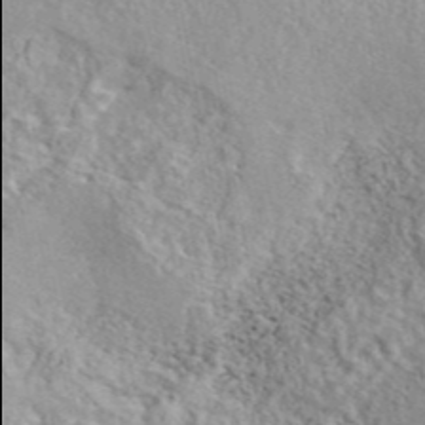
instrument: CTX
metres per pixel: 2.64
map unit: eAb
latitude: 44.6868
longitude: 114.0094
